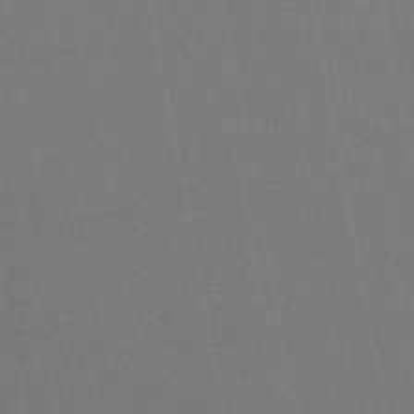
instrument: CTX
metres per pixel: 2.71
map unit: HNhu
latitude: -47.5021
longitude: 99.9367
